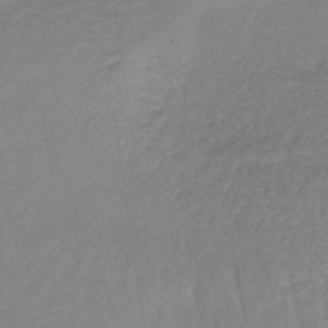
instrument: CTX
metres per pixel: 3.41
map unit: lHb
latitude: -42.3495
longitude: 59.8044
